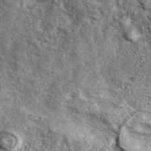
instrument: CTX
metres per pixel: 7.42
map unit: eAb
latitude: 39.4237
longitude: 106.1417
